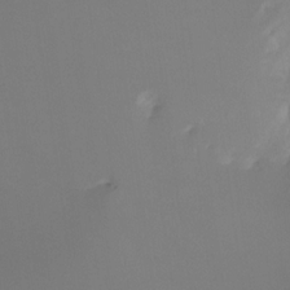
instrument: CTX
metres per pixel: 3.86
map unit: Ht
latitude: -15.7478
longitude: -48.3467
